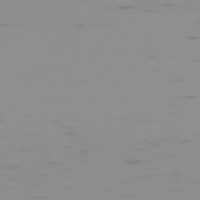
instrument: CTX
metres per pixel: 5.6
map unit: Hpe
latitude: -74.4440
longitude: 7.5777
